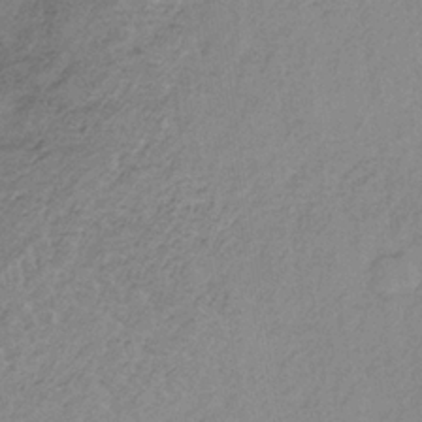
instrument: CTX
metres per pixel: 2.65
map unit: HNb
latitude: -33.6344
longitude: 63.3131
